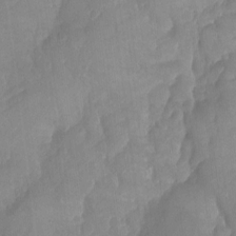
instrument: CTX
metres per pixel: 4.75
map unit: Aa
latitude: -13.7100
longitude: -59.3860
